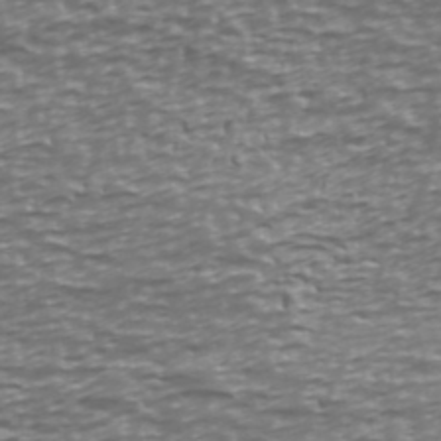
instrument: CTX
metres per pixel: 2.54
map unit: Ave
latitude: 40.4789
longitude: -112.7813
